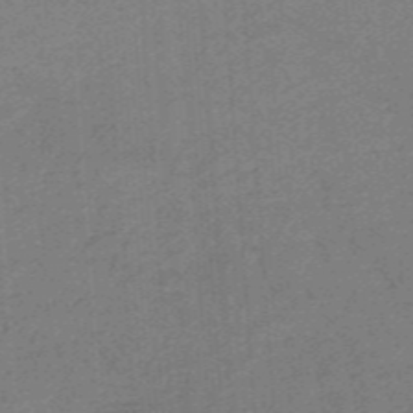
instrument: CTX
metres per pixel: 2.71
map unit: HNb
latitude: -54.7652
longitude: -45.9717
